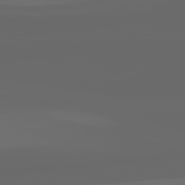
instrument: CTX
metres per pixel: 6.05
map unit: lApd
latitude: 82.0444
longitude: -169.3104
